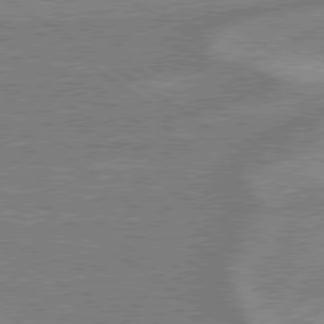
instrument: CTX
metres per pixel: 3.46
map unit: lApd
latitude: 79.2537
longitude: -165.0269
